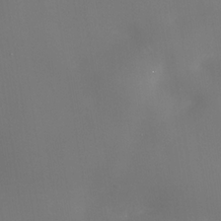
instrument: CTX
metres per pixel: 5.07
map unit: Nhe
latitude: -36.0094
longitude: -90.8947
